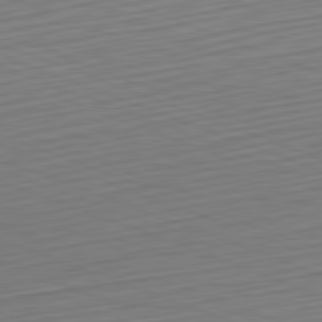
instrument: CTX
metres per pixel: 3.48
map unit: Hpe
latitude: -82.3117
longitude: 15.3321
